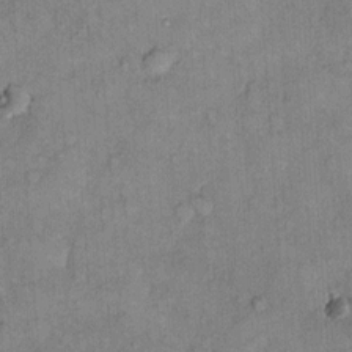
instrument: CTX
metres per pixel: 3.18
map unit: Hto
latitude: 10.5546
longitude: -61.7071
